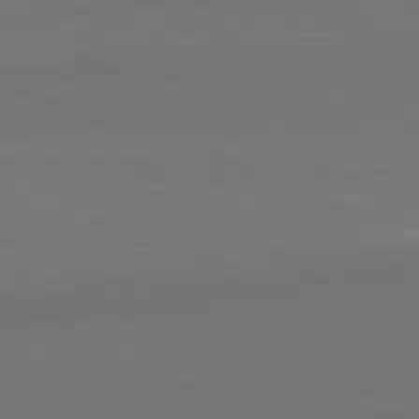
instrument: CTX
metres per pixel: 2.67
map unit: lApd
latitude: 81.8961
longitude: 154.4440
